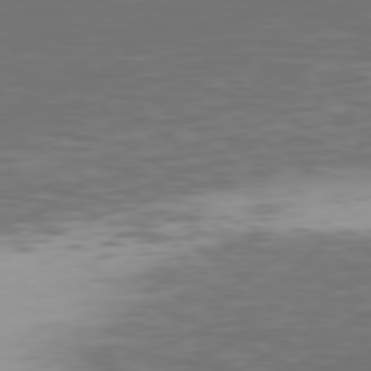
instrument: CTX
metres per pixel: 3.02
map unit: Hpe
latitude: 76.7057
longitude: -169.8961
